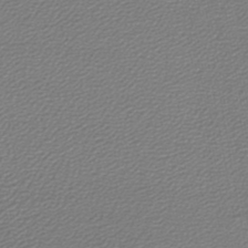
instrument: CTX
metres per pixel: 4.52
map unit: lHb
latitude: -45.3321
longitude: 61.7667
